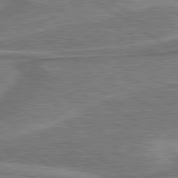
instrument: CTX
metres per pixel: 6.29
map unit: lApd
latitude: 79.7639
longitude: 173.1809
